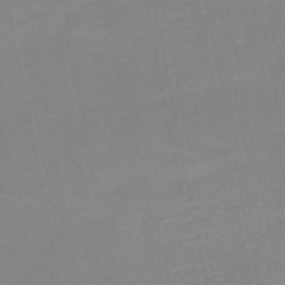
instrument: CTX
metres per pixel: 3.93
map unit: HNb
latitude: -49.6344
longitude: -47.9906
